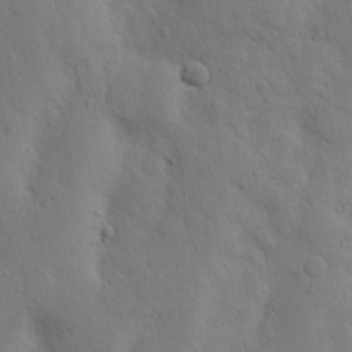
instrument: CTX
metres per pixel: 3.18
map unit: Nhu
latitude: 19.6316
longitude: -75.4615
